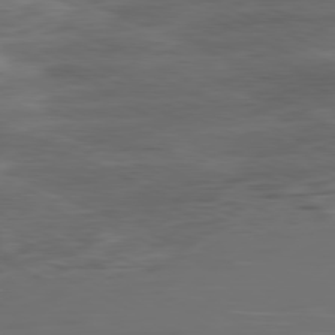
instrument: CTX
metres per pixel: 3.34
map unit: Ap
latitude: -81.5399
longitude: -61.6694
